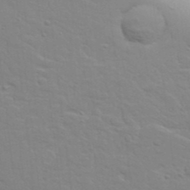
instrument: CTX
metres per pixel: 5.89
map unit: Aa
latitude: 32.4223
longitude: -133.6694
